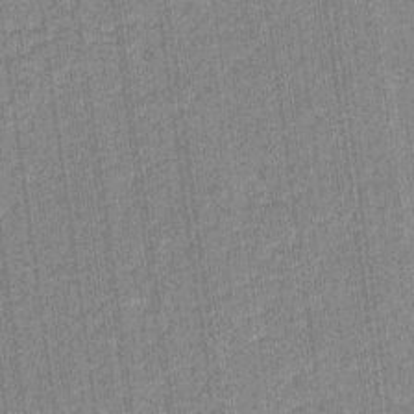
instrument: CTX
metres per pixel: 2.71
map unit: eHb
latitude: -30.4251
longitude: 64.2740
